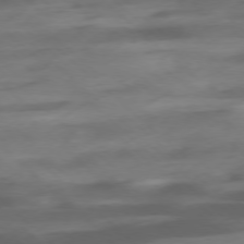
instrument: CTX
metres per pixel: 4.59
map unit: Ap
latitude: -77.6155
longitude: -91.5371
